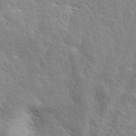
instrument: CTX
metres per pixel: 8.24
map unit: ANa
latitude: 43.0459
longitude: 46.9164
